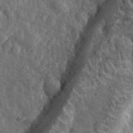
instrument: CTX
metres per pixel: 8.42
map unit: eHh
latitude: 33.8961
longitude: -80.1011
